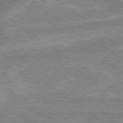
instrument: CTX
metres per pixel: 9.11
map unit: lApd
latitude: 79.1970
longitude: -169.8584
